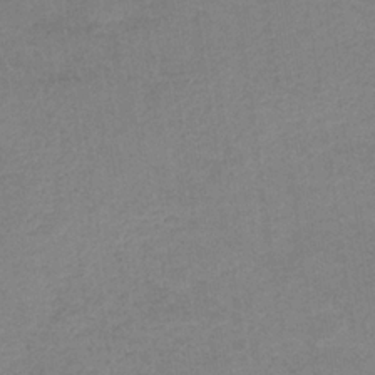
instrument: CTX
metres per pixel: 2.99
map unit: HNb
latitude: -32.4629
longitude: 63.3131
